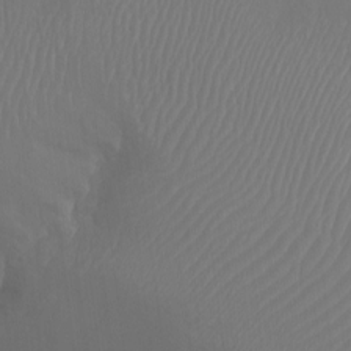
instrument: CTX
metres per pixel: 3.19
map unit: Nhu
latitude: -5.7288
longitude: -93.6694
